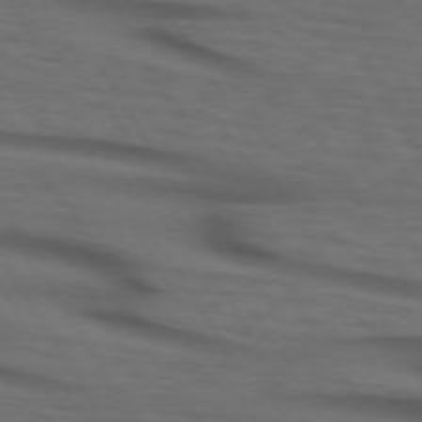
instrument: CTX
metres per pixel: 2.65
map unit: lApd
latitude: 73.3671
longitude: -73.9339
